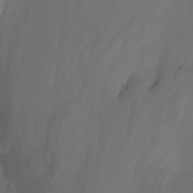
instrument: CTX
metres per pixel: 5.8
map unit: Htu
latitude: -6.5384
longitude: -67.4804
